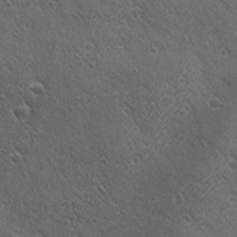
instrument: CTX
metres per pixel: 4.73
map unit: Ave
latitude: 21.6694
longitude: -137.4049
